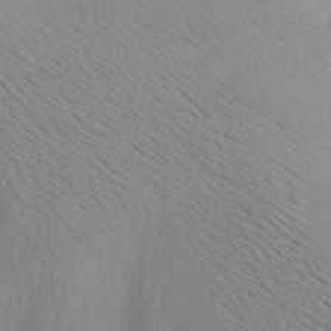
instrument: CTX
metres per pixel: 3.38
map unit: Aa
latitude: 20.2145
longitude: -144.7813
